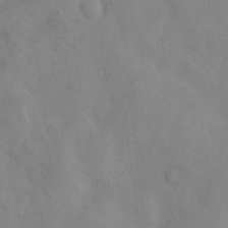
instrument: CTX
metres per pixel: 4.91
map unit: Nhu
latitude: 11.2537
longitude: -26.3278
